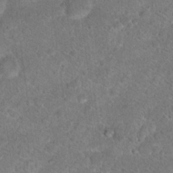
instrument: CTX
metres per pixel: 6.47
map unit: Hto
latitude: 18.0444
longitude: -37.2537
